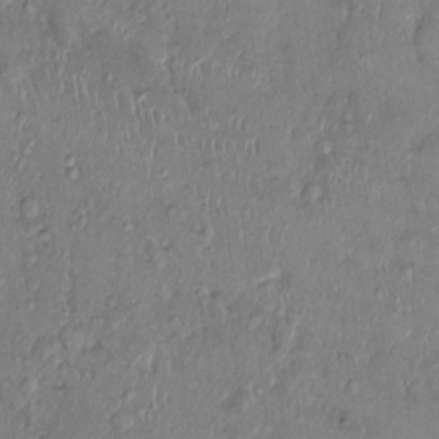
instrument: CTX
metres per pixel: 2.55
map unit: Nhu
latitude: 0.9513
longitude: -14.4412
